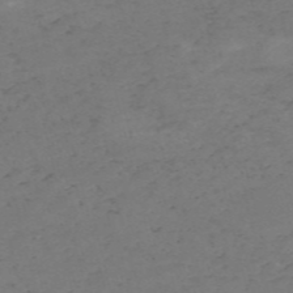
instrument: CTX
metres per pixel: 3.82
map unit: HNb
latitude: -56.1417
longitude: -44.4412
